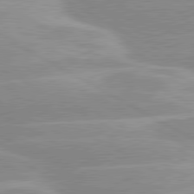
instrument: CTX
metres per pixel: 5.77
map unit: lApd
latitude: 80.3656
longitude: -124.0255
